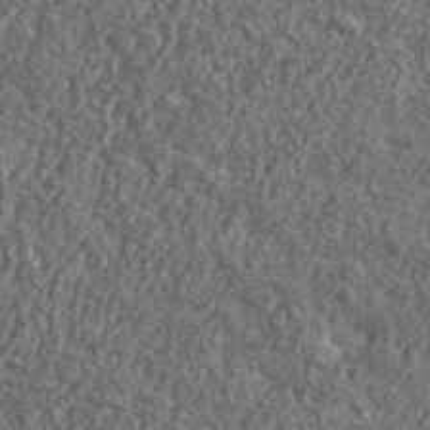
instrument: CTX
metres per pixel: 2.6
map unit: lHvf
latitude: 40.9891
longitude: -90.1767
